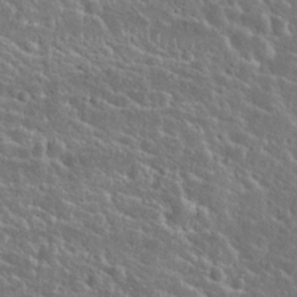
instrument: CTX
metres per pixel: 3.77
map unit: Hto
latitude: 24.9702
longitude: -50.2711
